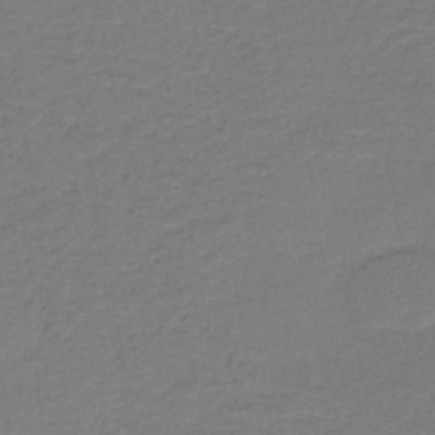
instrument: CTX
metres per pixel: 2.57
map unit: HNb
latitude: -43.1998
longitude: 49.6911
